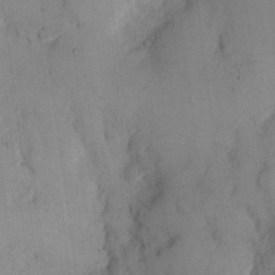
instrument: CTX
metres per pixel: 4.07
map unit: eHh
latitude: 13.9339
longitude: -62.8569
